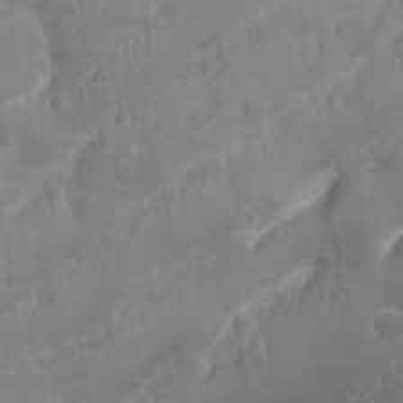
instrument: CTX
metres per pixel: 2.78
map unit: Nhu
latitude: 24.0822
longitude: -59.8583
